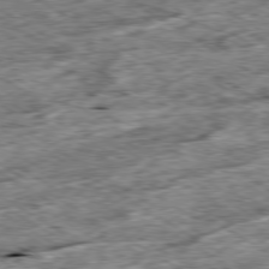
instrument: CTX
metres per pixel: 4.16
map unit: Ap
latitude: -79.7477
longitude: -84.1578
